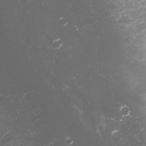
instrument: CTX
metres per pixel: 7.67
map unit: Nhu
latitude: -7.5210
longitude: -71.0269
